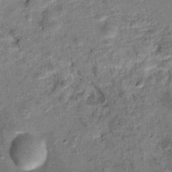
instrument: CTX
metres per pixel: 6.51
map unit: Ht
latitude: 10.8002
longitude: -39.1970
